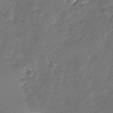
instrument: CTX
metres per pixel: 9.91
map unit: Nhu
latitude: -29.1242
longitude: -62.1011
